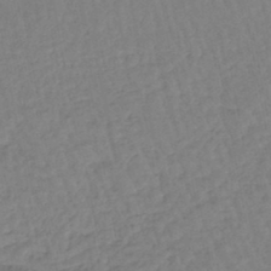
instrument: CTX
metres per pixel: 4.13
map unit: eHb
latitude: -45.2754
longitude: 80.6330
